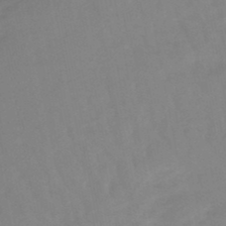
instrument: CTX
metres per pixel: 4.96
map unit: lHb
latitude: -48.1984
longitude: 76.8786
